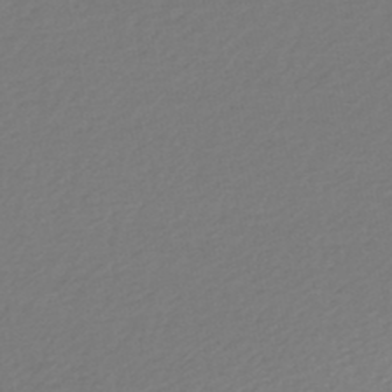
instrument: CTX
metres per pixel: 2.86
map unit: lHb
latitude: -45.7856
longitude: 68.1416
